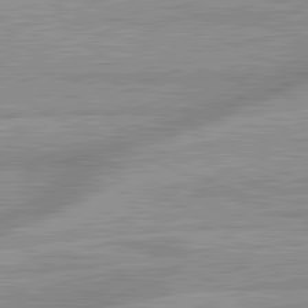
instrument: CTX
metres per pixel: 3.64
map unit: lApd
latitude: 81.7450
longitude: -167.4426
